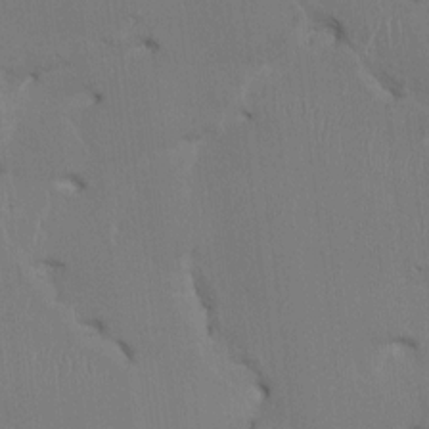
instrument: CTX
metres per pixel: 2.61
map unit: HNhu
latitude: 1.5371
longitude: -5.0458
